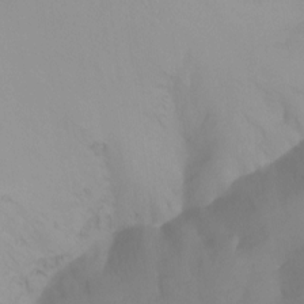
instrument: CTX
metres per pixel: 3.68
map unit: Nhu
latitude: -13.6155
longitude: -57.4426
